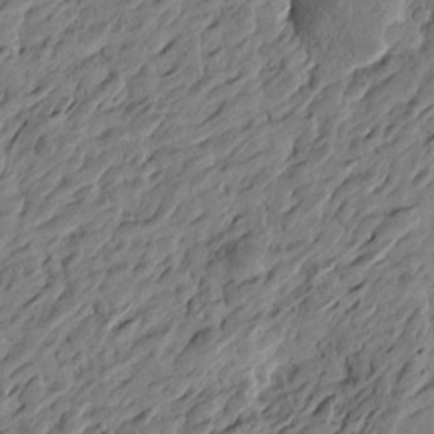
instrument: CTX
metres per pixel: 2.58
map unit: Htu
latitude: -3.6721
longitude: -179.6505
